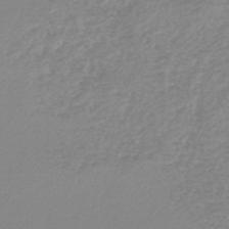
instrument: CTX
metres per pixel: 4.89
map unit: lHb
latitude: -45.2943
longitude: 65.2943
